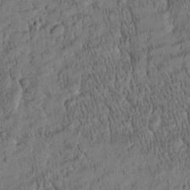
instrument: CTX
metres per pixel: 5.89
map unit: Htu
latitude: -4.4251
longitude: 175.0108
